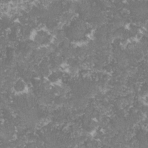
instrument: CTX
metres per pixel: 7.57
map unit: lHvf
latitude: -16.0850
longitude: -99.3670
